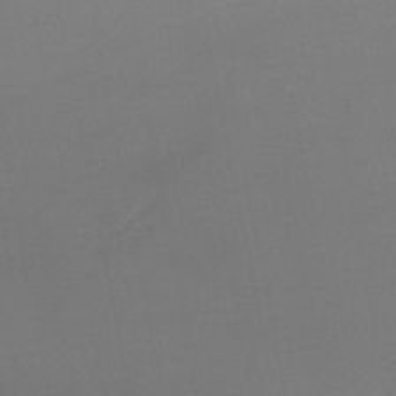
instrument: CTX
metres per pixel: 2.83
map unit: lHb
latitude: -48.6708
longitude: 77.0486
